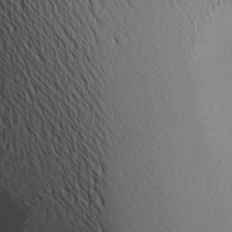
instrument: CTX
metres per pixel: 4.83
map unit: Aa
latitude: 19.6316
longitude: -144.3278
